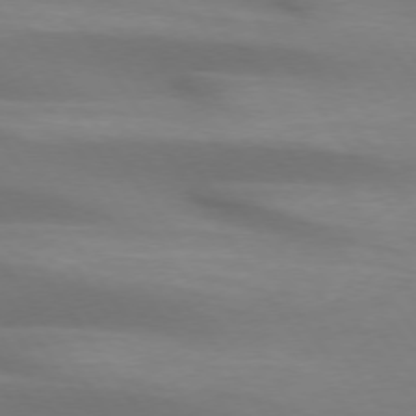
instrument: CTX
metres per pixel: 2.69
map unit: lApd
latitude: 74.0633
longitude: -50.9702
